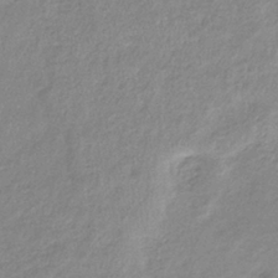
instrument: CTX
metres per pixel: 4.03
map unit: eHb
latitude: -36.6329
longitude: 75.1998
